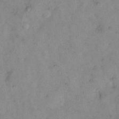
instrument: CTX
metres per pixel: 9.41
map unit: eHh
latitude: 10.3845
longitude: -62.3845
